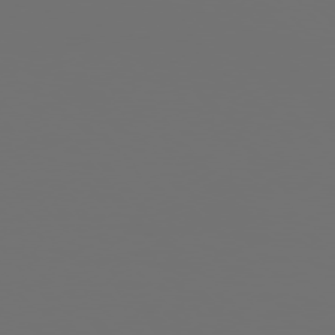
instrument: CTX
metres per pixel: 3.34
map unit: Hpe
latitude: 76.1389
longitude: -141.2537
